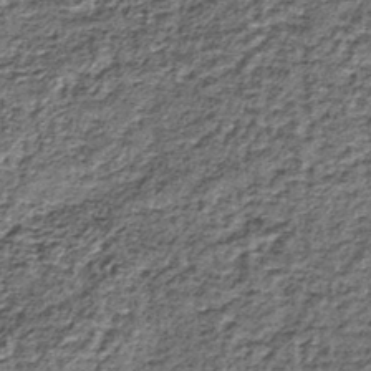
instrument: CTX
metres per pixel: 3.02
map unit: lHb
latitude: -39.8611
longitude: 64.0661
